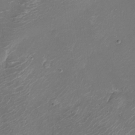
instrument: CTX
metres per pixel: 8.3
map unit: Nhu
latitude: -11.5021
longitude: -33.8205
